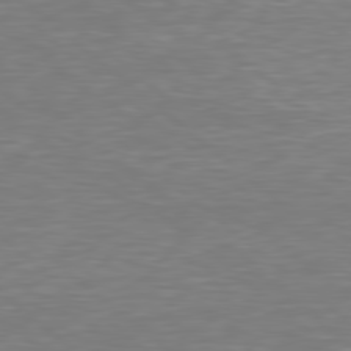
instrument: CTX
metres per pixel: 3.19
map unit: Hpe
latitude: 78.6680
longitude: -123.2348
